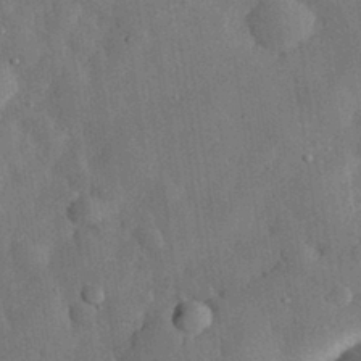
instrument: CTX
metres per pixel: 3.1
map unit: eHh
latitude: 31.3482
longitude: -77.4615
